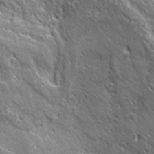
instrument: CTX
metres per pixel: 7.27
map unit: Ave
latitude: 20.2145
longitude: -135.4237
